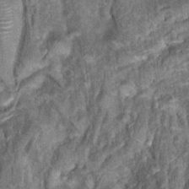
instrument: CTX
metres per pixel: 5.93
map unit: Hto
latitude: 15.5183
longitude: -34.7057
